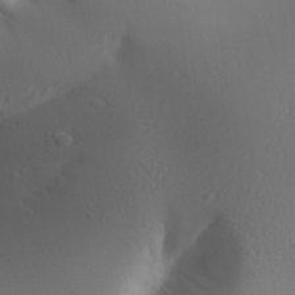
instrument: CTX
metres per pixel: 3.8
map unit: Aa
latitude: 32.1389
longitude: -144.0822
